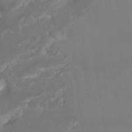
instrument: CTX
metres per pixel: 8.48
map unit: Nhu
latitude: 22.8191
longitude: -63.1215
